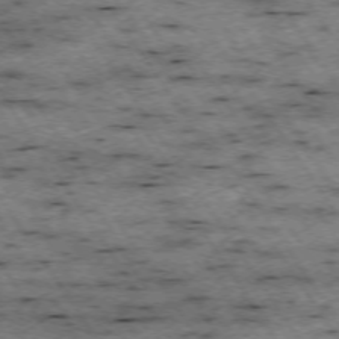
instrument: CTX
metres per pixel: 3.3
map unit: Hpe
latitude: -74.1984
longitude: 3.4454
